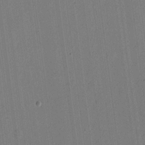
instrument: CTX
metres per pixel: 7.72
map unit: eHh
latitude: 15.8962
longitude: -69.6316
